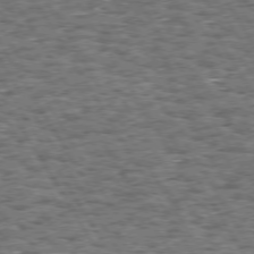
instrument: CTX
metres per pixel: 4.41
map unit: Hpe
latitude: 73.6694
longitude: -139.5371
